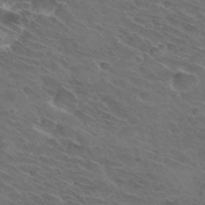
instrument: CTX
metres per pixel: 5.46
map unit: Hto
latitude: 32.5546
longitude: -44.2333
